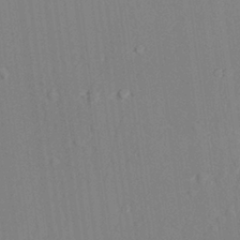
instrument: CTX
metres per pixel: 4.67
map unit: lAvf
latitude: 28.0255
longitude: -109.0080
